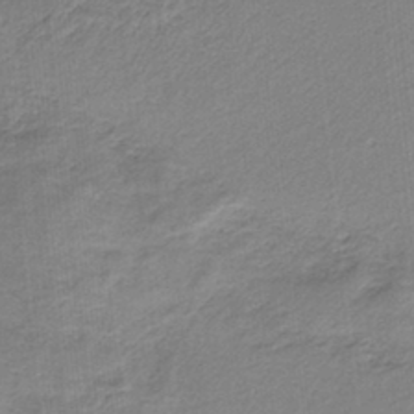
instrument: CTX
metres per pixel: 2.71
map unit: HNb
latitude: -34.6329
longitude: 57.6722
